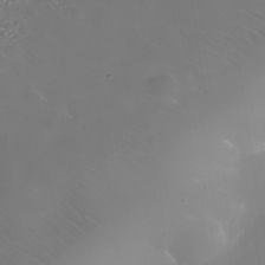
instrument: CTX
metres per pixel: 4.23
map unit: Nhe
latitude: -35.9556
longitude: -88.1011
